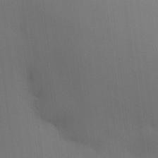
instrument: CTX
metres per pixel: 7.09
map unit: HNhu
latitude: 13.3860
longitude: 11.5021
